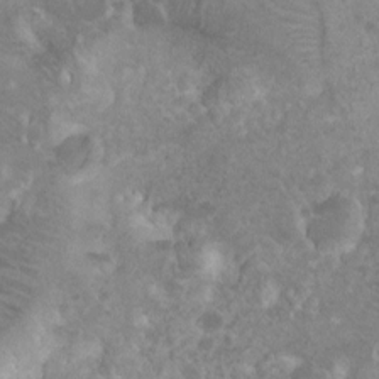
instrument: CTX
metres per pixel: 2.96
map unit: Nhu
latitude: 2.7624
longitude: -24.6868
